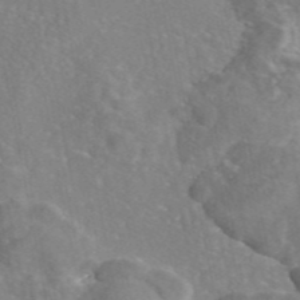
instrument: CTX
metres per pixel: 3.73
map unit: eAb
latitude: 45.5182
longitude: 107.8612
